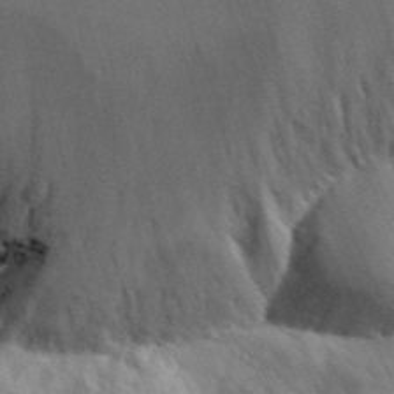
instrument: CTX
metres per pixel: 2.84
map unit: Aa
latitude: 30.6113
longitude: -142.6680
